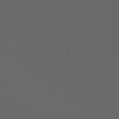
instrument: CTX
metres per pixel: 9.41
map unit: Hpe
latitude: 75.8772
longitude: -127.8206
